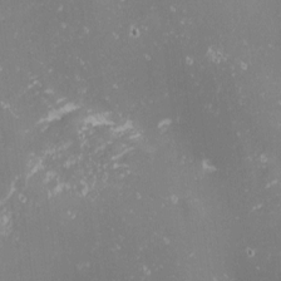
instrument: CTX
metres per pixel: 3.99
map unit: Nhu
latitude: -1.3321
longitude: -80.9703
